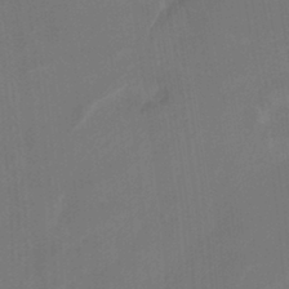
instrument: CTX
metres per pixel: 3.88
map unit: Nhu
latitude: -15.5777
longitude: -56.6112
